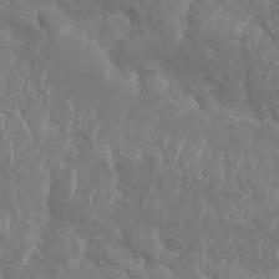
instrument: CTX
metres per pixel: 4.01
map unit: Nhu
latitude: 25.8394
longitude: -61.3859
